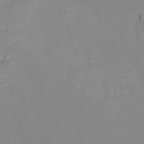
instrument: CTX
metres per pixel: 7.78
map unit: Hto
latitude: -6.9541
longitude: -38.4790
